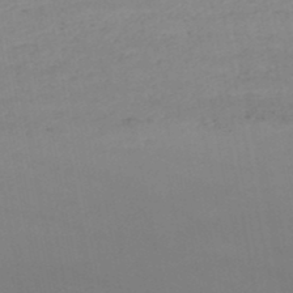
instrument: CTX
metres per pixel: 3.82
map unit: lHb
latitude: -47.0486
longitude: 75.3699
